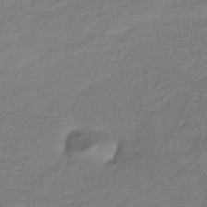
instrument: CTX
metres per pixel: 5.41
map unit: lHb
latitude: -39.4644
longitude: 71.8800
